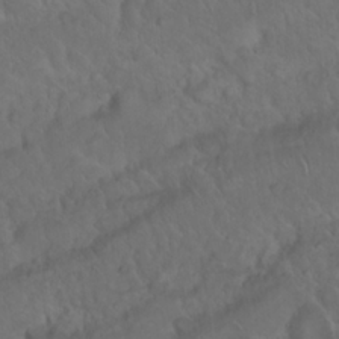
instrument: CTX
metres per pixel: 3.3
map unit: Nhu
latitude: 23.2348
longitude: -62.7813
